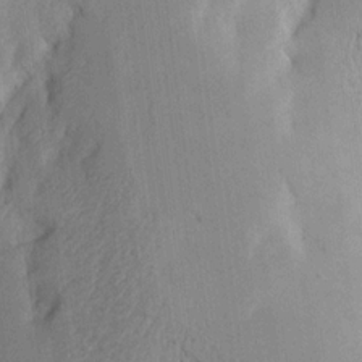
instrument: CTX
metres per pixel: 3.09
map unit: Aa
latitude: 15.7639
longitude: -148.1200
